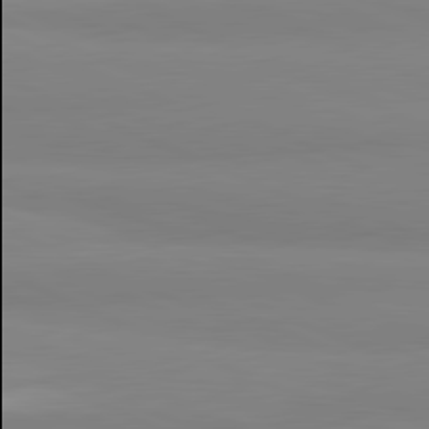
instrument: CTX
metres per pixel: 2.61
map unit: lApd
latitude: 81.7639
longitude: 178.0094
